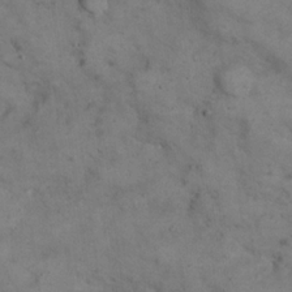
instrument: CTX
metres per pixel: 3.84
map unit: eHh
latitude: 21.7072
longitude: -61.2915
